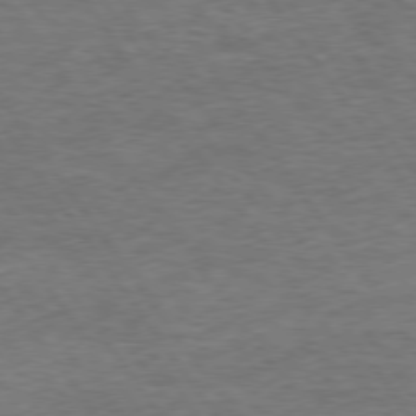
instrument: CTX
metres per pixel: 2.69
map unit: Hpe
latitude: 75.0270
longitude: -142.8002
